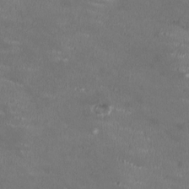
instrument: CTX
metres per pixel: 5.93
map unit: HNhu
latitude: 0.2144
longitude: -3.1592
